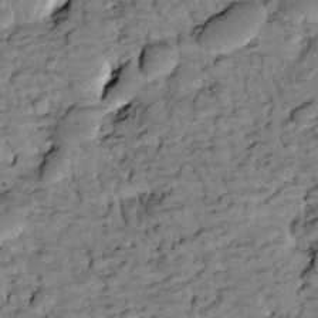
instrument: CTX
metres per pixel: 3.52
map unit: Htu
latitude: -2.0472
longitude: 173.7855
